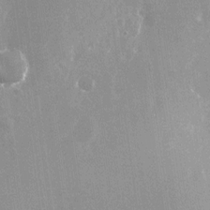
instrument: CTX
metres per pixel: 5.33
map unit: Nhu
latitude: -25.4076
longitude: -71.8961
